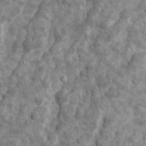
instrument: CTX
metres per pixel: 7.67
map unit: Ave
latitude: 16.6113
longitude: -134.1389
